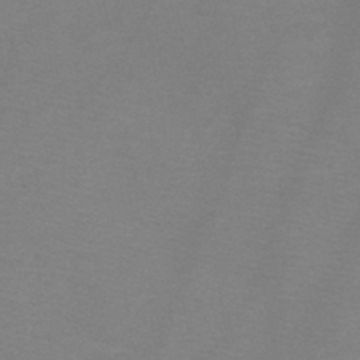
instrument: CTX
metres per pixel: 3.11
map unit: HNb
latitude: -46.3873
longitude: -46.7813
